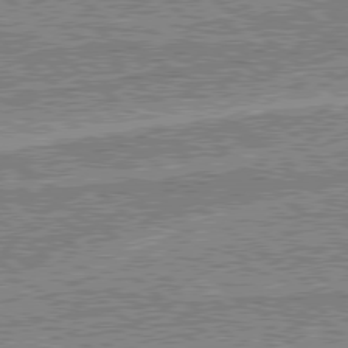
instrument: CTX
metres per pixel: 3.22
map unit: Hpe
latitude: 78.8002
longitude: -143.4427
